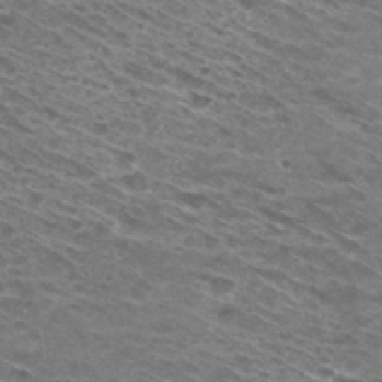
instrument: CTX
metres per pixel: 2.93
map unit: Hto
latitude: 31.4049
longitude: -46.3657
